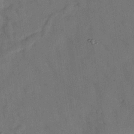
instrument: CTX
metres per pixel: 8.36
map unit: Nhu
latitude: 25.6127
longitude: -73.4805
